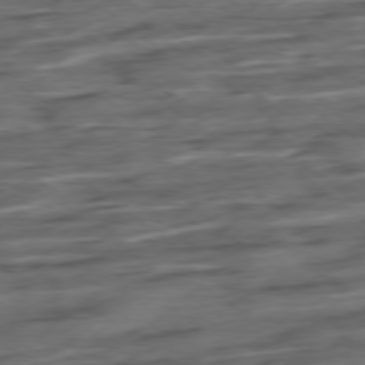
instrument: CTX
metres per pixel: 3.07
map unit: Hpe
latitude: -78.8408
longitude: -19.2159
